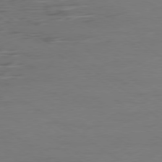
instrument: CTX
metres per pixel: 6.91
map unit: Ap
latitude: -79.6533
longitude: -55.0080
